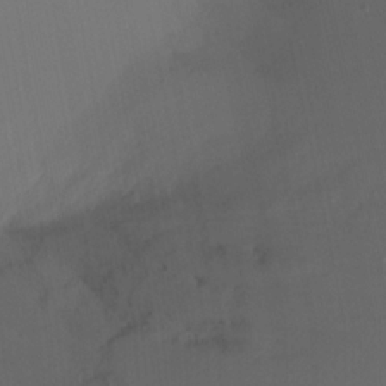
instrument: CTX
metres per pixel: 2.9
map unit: Nhu
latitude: -9.2943
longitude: -46.8947
